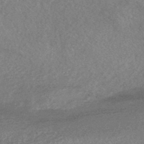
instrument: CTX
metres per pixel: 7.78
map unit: HNhu
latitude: -45.2376
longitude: 92.8975
